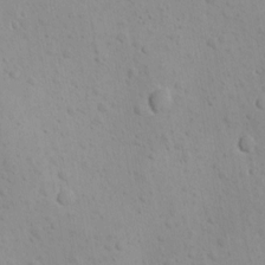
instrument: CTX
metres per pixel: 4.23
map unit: Ave
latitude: -10.2928
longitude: -121.4049
